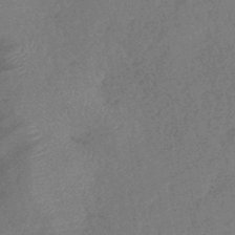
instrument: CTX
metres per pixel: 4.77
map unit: eHb
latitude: -39.1431
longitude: 77.3510
